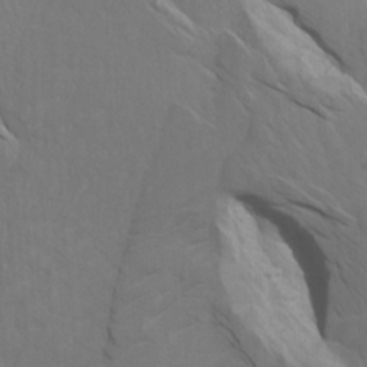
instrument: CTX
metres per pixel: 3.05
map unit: Htu
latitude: -3.9367
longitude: -72.6302
